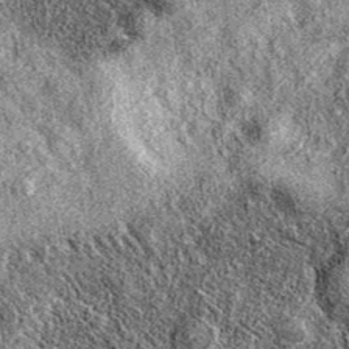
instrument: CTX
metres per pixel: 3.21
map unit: eAb
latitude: 37.1214
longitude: 111.3132
